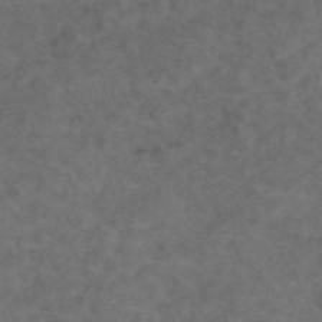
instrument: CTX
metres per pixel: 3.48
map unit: eAb
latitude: 47.6316
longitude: 109.8044
